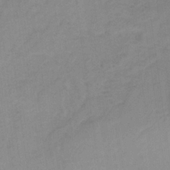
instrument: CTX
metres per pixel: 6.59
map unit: HNb
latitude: -31.7099
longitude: 62.2361
